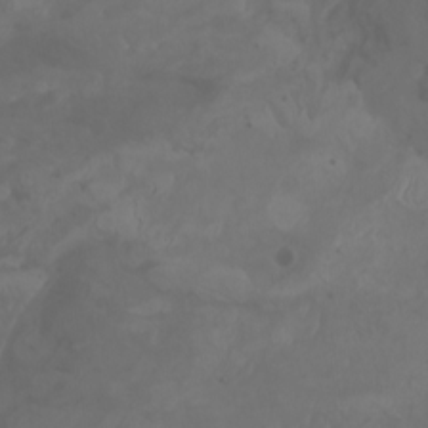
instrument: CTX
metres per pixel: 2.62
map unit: Aa
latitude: -7.6344
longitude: -80.3467
